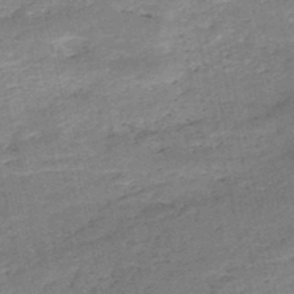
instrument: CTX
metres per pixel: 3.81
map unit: HNb
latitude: -51.6344
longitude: -40.9702
